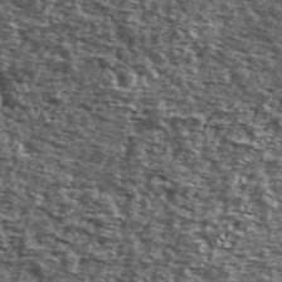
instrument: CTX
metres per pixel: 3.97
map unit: Ave
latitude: 40.9514
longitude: -105.8583
